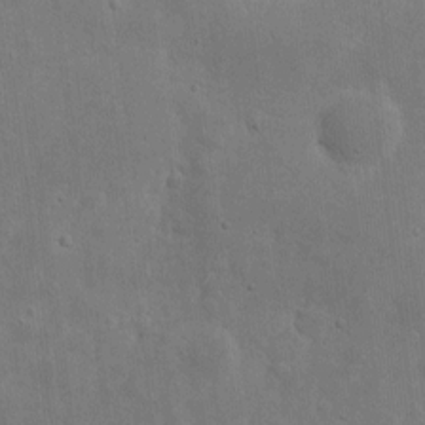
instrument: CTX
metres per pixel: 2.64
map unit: eHh
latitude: 7.8205
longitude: -72.4034
